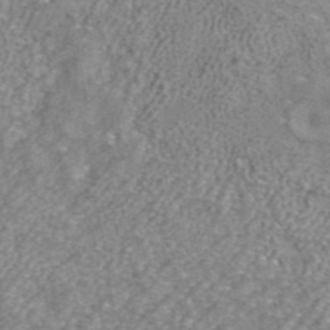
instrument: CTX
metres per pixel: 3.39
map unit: ANa
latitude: 42.5546
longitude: 26.8596
